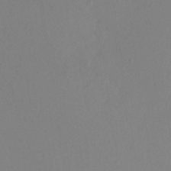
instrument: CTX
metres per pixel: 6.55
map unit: HNhu
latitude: 7.8394
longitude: -0.9136
